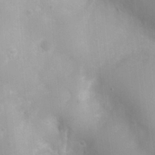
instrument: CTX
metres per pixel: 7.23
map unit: Nhu
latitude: 7.9528
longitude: -21.3293
